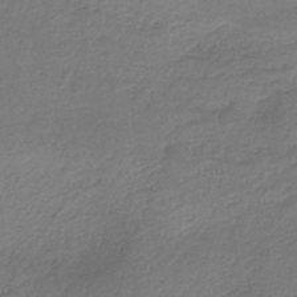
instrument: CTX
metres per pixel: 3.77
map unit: HNb
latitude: -34.9164
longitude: 59.4643
